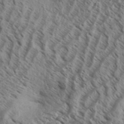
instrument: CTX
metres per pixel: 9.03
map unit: Aa
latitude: 33.4804
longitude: -138.2900
